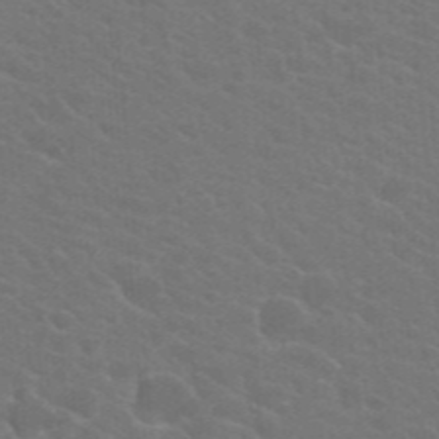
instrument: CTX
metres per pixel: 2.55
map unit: Hto
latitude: 23.6505
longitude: -36.3279
